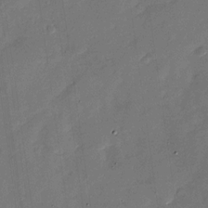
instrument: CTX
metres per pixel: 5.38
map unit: Nhu
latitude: -28.5574
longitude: -75.4049
